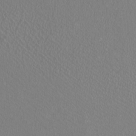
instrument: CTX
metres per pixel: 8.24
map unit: HNhu
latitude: 0.4412
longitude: -0.9324
